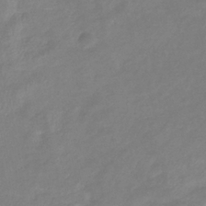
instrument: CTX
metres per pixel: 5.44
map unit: eHb
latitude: -37.5021
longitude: 76.5952
